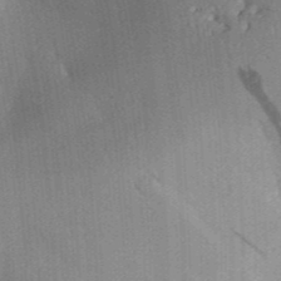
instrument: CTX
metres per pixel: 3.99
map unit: Aa
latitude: 31.3860
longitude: -142.0633
